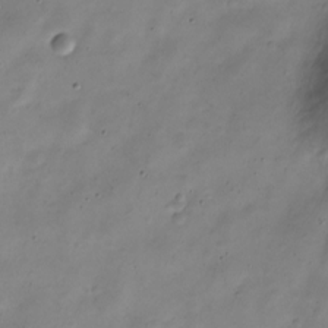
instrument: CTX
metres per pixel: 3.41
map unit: Nve
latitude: -23.7100
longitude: 106.0472
